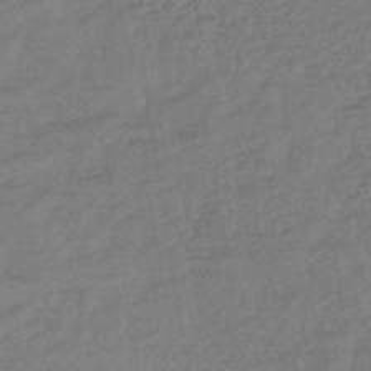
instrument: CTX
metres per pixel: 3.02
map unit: lHb
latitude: -43.4454
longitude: 79.4643
